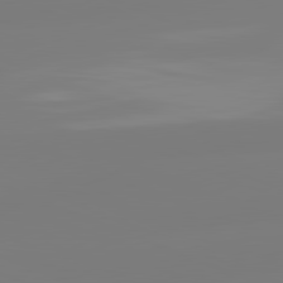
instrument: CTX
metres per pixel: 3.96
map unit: lApd
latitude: 81.5749
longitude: -159.8583
